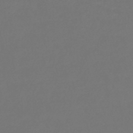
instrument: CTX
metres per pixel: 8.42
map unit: lHb
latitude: -45.5588
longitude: 76.4629
